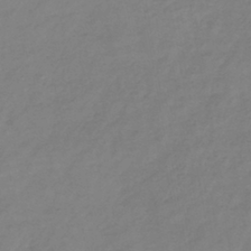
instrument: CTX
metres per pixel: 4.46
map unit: lHb
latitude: -38.6141
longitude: 72.0472
